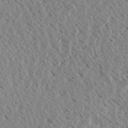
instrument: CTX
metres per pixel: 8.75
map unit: eHh
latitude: 34.1200
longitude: -140.2522
